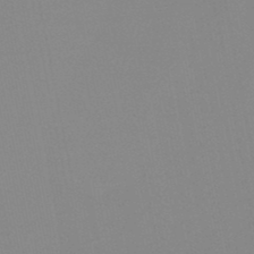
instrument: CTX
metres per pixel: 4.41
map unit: lHb
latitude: -48.2362
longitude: 69.7855
